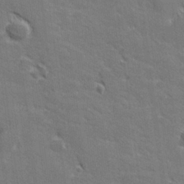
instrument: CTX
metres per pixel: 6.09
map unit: lHvf
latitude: 26.6869
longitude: 142.2550
